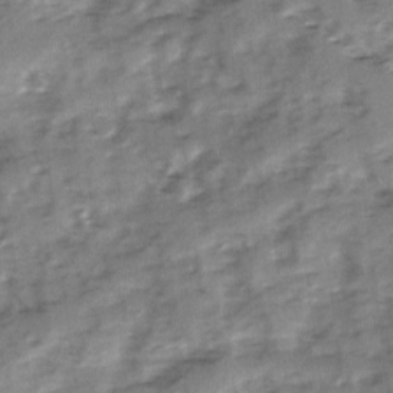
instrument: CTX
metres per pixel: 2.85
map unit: Ave
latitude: 1.2915
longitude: -110.2145
